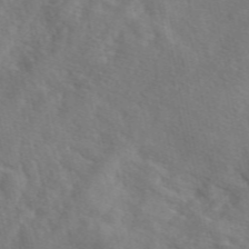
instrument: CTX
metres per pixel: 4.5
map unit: eAb
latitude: 49.6505
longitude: 119.4265
